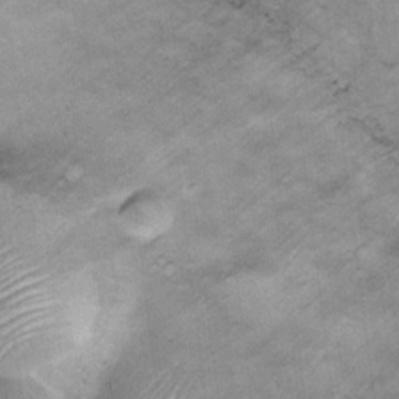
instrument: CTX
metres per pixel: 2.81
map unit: Ht
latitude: 13.9339
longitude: -40.5545
